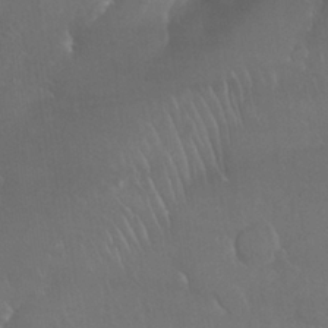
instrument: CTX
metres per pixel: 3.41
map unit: Nhu
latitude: 28.1578
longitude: -66.2144
